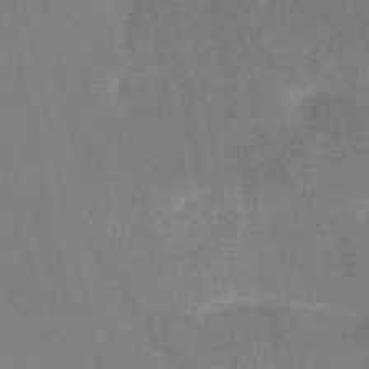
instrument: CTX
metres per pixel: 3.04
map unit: HNb
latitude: -52.6329
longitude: -49.5182
